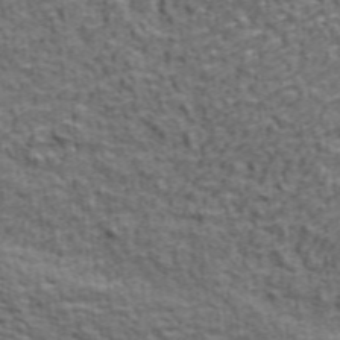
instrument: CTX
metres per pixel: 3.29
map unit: ANa
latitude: 43.9717
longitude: -85.9528
